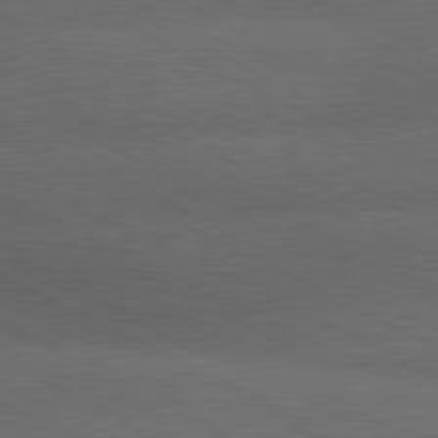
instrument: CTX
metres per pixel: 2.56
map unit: lApd
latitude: 79.8017
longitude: -128.3656
